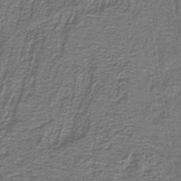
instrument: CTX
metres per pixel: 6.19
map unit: lHb
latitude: -40.8597
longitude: 55.0298
